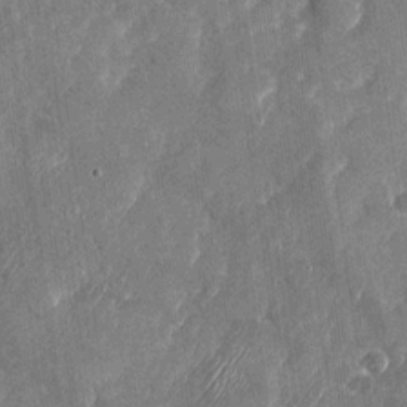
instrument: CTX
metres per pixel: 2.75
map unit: Nhu
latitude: -27.5399
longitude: -62.5735
